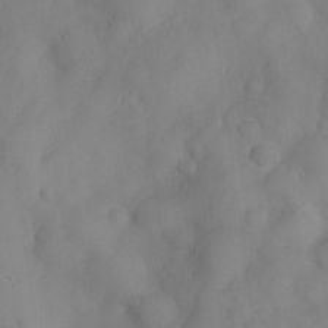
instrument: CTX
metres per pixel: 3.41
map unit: Nve
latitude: -26.7841
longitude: -147.8584
